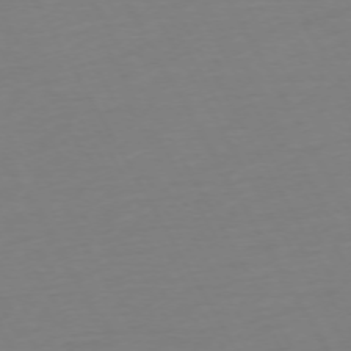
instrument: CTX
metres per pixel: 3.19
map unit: Ap
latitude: -73.9367
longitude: -69.1214
